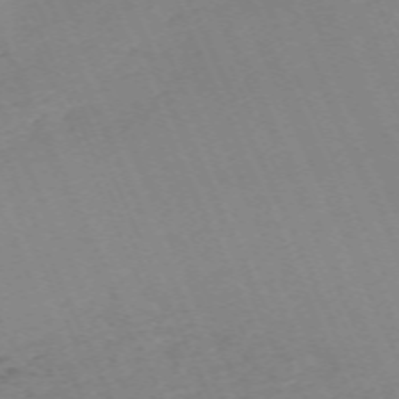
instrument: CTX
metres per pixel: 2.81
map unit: Nhu
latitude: -67.4643
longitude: 39.0676
